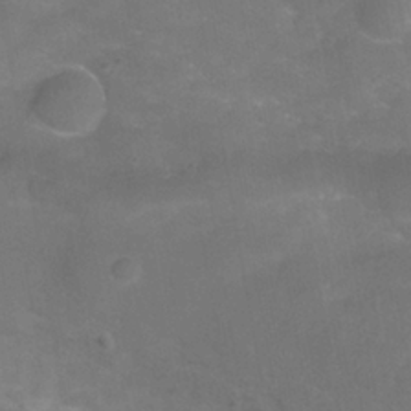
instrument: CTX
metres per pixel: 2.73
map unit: Hve
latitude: -30.8786
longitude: 95.2942
